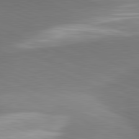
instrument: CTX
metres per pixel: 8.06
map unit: lApd
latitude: 81.5371
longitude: 134.9542
